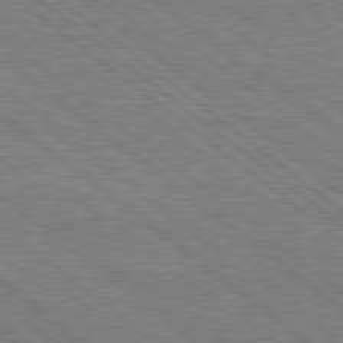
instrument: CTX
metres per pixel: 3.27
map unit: Hpe
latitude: 78.4223
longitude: -121.0648
